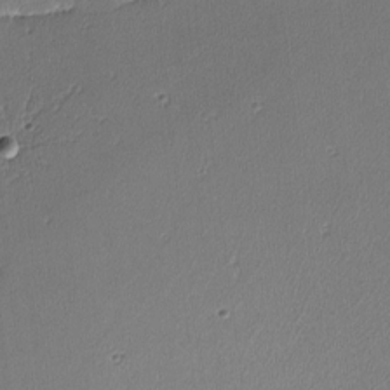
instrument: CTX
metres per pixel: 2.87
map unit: lHvf
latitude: -10.7841
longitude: -103.9339
